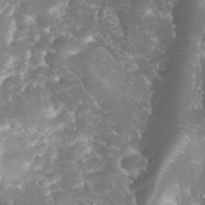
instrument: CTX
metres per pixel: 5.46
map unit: eHh
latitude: 34.5168
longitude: -64.4034
